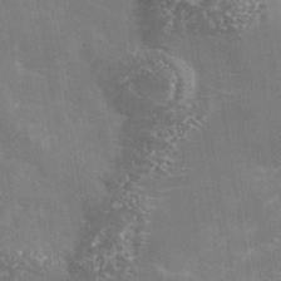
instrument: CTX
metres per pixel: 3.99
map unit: Nhe
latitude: -36.0283
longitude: -92.7246
